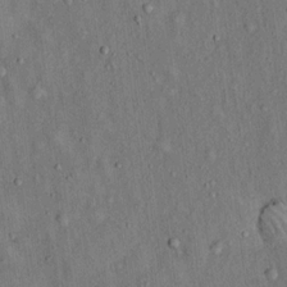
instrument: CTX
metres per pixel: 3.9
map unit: Hto
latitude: 14.9325
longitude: -58.8569
